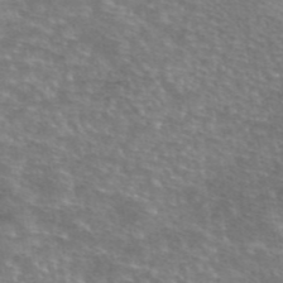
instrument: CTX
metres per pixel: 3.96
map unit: eAb
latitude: 45.5560
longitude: 106.3684
